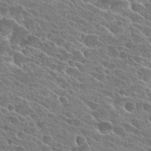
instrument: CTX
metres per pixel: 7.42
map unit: Hto
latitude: 26.2145
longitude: -41.1970
